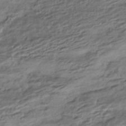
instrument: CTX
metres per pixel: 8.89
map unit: HNhu
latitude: -42.7085
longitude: 103.9367
